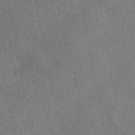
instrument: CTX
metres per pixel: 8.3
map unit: eAb
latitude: 51.0836
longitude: 115.3698
